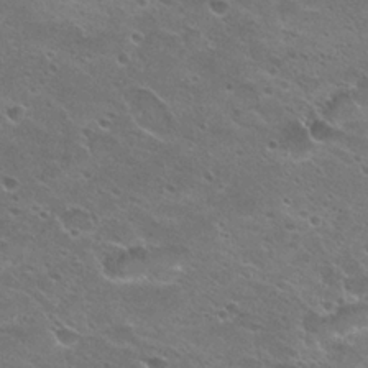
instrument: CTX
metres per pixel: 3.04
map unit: Hto
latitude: 23.3671
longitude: -41.7827
